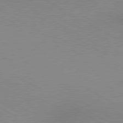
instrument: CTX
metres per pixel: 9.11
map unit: lApd
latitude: 80.1767
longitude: 127.8233
